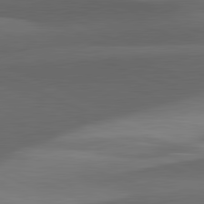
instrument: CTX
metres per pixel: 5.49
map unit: lApd
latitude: 81.7261
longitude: 126.0661
